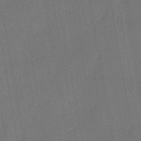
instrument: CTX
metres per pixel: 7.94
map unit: lHb
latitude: -43.7855
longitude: 63.2187
